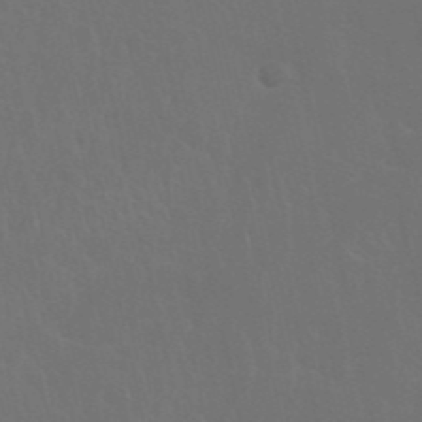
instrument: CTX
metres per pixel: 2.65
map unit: Nhu
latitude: 27.8206
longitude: -61.8394
